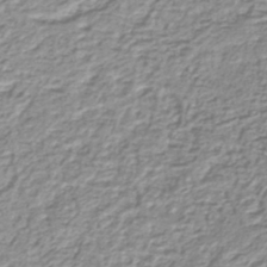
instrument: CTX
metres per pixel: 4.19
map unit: lHb
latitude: -42.1038
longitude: 69.6155
